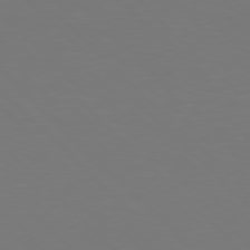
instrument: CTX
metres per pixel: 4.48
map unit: Hpe
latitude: 77.8205
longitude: -175.1781
